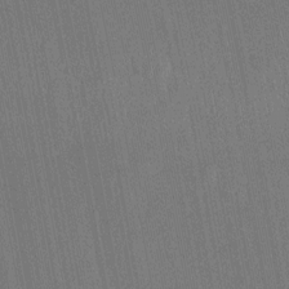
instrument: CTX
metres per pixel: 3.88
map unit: Ht
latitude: -10.7652
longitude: -21.9528
